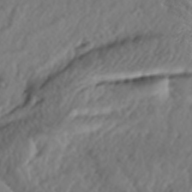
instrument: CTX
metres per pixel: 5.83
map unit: lAa
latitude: -6.7463
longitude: -123.8961
